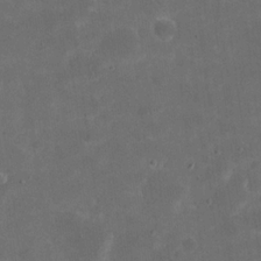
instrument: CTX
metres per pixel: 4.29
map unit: eHh
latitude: 19.9339
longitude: -65.4048
